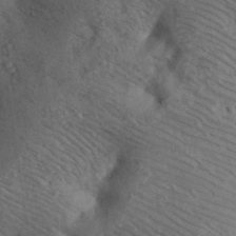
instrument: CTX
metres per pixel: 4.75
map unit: eHh
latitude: 30.7625
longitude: -68.6680
